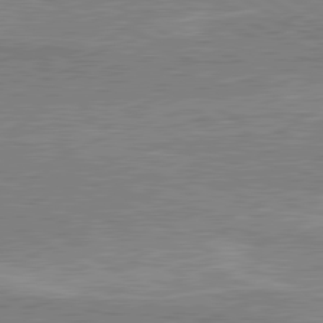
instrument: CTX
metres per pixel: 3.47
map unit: lApd
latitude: 80.5357
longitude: 143.1620
